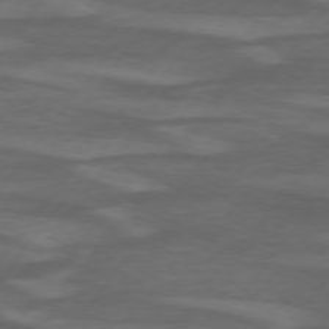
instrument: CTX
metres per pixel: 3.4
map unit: lApd
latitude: 74.8191
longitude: -78.4034
